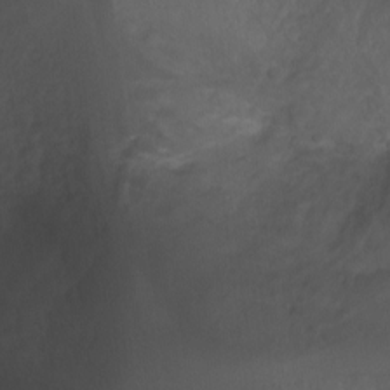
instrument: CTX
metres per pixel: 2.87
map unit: Ht
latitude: 2.2144
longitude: -27.1403
